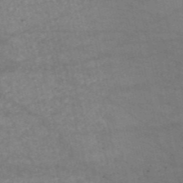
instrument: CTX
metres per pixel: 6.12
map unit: HNb
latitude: -52.7085
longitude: -38.7435
